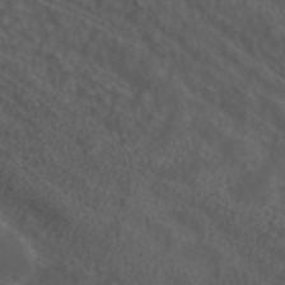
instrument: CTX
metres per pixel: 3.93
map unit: ANa
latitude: 43.5560
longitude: 24.3495
